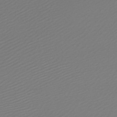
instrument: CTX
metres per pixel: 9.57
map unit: lHb
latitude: -46.6329
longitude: 59.4832
